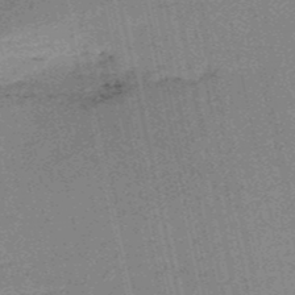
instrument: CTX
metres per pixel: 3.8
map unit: HNb
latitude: -51.3132
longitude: -51.3292
